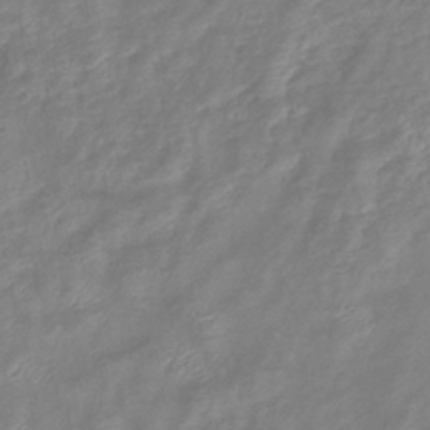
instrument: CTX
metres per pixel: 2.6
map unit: eHb
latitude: -41.2187
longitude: 81.5777
